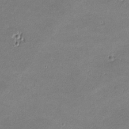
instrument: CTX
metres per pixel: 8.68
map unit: lHvf
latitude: -11.6344
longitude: -103.0269
